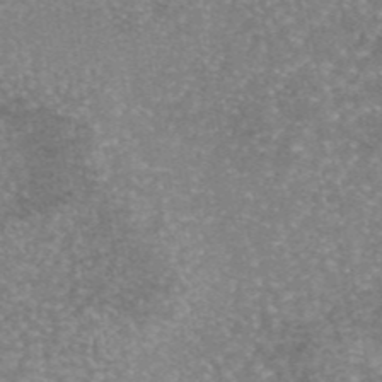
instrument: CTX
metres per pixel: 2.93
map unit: eAb
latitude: 45.7072
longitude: 104.9352
